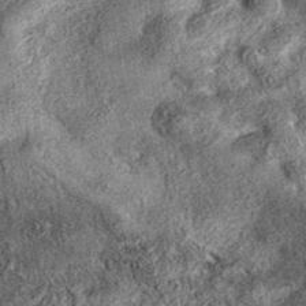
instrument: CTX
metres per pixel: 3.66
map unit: eAb
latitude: 36.7057
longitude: 107.2187
